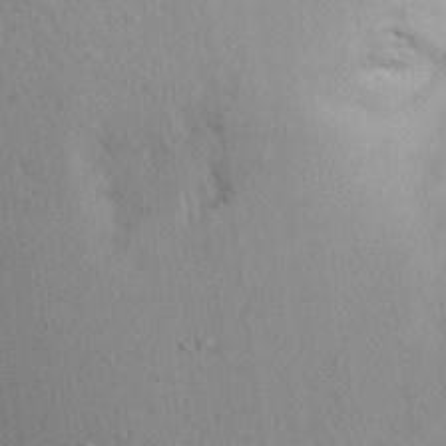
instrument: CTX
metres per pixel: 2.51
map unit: Aa
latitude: 21.4805
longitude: -144.5546
